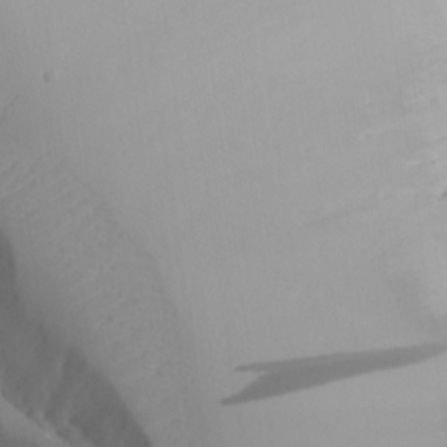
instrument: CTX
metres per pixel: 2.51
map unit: Aa
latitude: 24.0822
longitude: -127.4616
